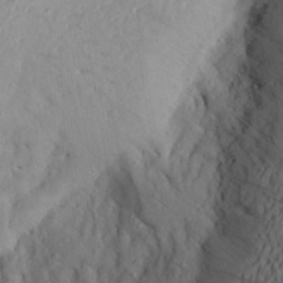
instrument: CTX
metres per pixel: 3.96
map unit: Aa
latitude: 27.0648
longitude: -147.3293
